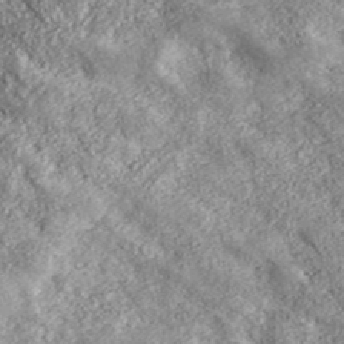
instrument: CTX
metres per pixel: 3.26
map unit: eHh
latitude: 42.9703
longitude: -89.2537
